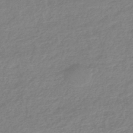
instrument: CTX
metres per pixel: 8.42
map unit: lHb
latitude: -44.4251
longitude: 70.4062
